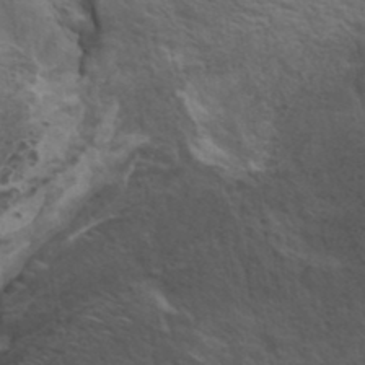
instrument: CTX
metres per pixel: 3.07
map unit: ANa
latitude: 36.0255
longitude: 13.3132
